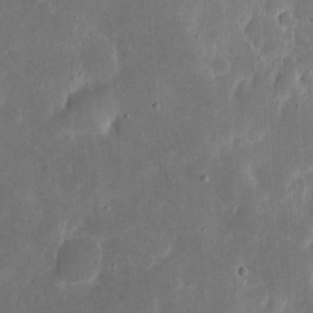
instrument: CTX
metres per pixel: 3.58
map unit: eHh
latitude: 5.3104
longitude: -70.4979
